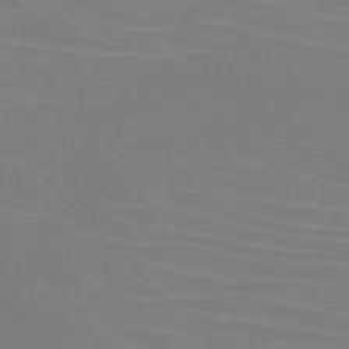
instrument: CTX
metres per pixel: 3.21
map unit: HNb
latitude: -46.0472
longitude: -46.3279
